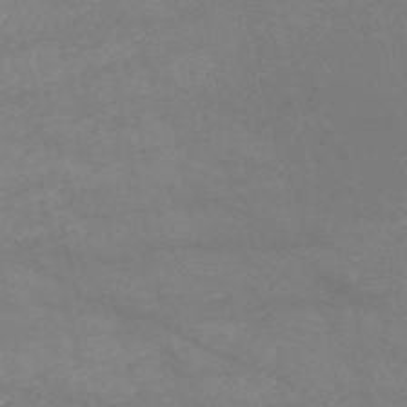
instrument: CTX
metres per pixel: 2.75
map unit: HNb
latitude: -53.6155
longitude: -37.1970
